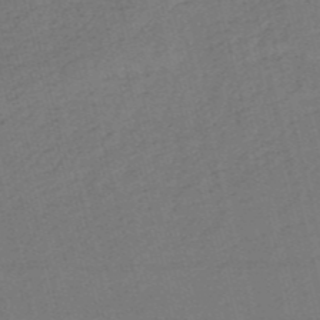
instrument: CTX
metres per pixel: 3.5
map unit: HNb
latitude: -53.6344
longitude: -48.1578
